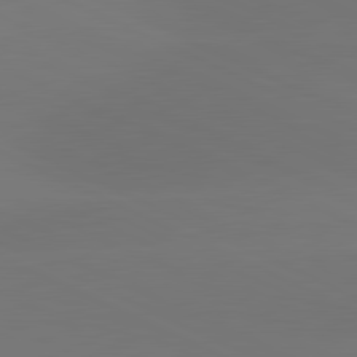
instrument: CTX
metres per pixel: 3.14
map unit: lApd
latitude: 81.7072
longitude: -164.4412
